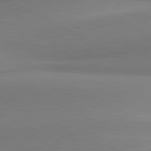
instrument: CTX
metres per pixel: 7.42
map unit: lApd
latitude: 80.8380
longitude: 167.4454
